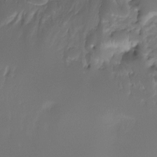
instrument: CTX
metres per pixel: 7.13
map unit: Ht
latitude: -15.1620
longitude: -42.2145
